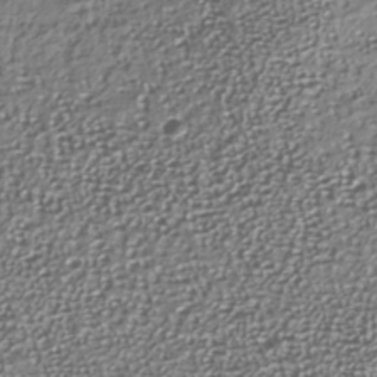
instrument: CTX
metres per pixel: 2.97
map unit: Nhu
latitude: -41.4265
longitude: -86.0822
